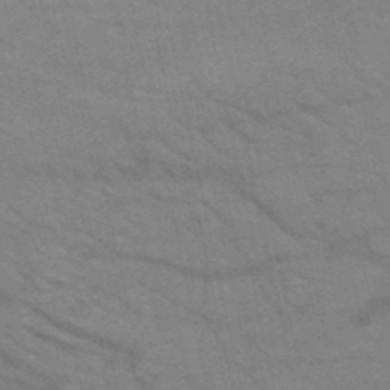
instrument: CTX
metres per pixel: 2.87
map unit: HNb
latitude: -52.7652
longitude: -44.0444
